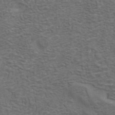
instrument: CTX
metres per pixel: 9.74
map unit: ANa
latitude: 42.4034
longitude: 14.1795
